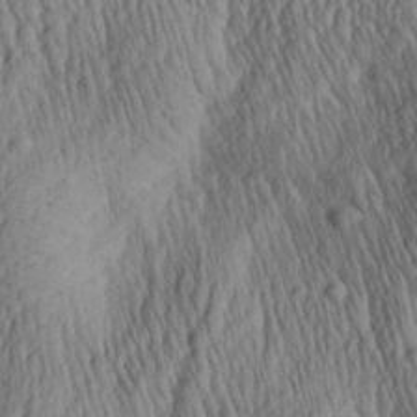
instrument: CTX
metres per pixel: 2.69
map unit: Aa
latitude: 27.9906
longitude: -140.7813
